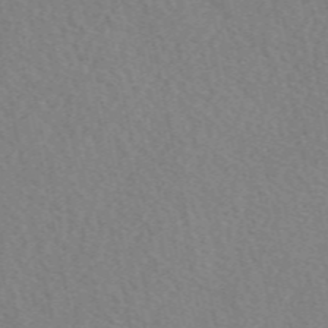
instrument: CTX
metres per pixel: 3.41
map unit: eAb
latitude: 51.1970
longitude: 109.2754
